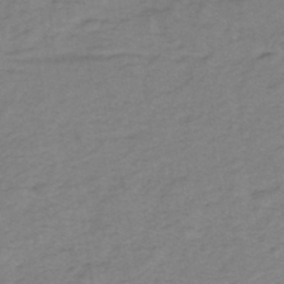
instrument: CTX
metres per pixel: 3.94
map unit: eHh
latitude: -45.9745
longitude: -29.8016
